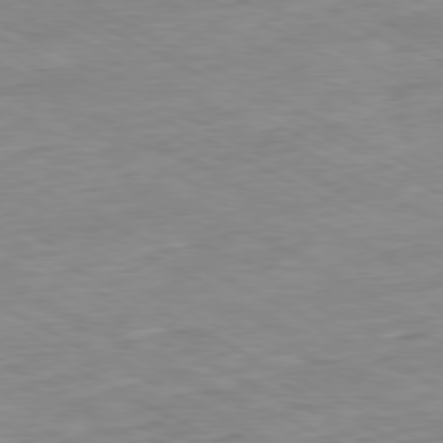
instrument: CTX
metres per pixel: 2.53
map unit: Ap
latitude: -80.7086
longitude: -80.3278
